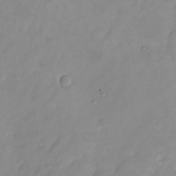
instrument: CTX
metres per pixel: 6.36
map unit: Nhu
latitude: -24.0094
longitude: -69.8017
